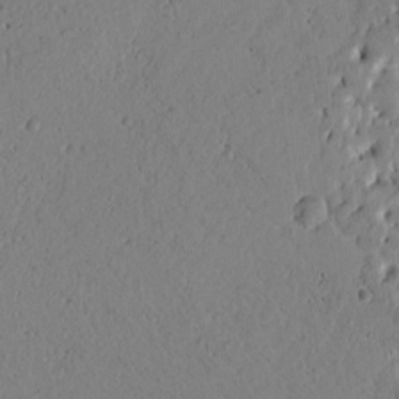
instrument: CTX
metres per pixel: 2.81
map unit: Htu
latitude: -2.0849
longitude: 169.9178
